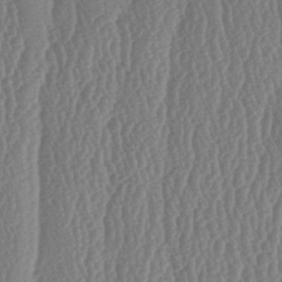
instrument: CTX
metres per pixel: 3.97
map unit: lAa
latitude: -6.9163
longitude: -130.0444
